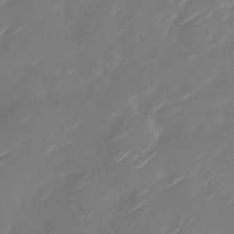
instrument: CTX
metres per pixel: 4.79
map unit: Nhu
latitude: -27.6721
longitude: -74.1956
